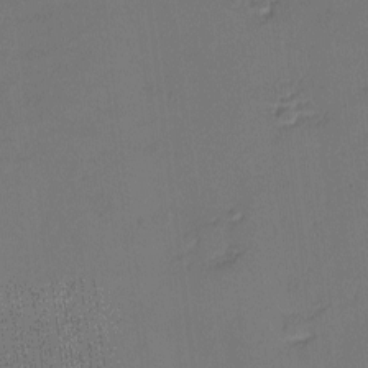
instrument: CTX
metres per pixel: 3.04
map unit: eHh
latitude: -3.9367
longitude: -79.5938
